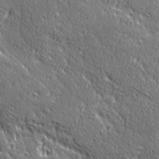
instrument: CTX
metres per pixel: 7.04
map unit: Ave
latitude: 20.5357
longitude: -135.8016
